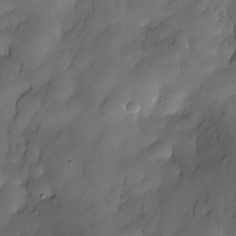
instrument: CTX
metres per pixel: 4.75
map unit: Nhe
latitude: -30.9919
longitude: -140.1011
